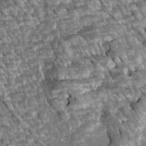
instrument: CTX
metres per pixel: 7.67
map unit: Htu
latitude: 2.3845
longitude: 142.5951
